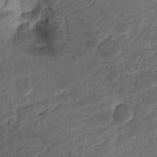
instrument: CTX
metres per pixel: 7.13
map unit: Hto
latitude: -7.9556
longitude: -44.4412
